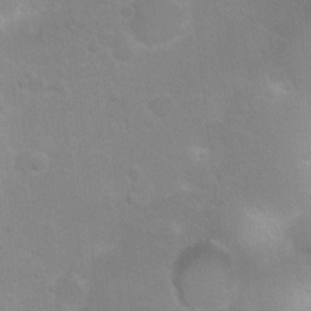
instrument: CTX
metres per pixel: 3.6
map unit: Nhu
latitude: 3.5182
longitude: -26.0444
